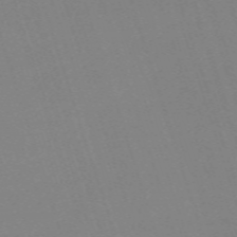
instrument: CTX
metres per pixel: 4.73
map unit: eHh
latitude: -62.5951
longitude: 50.3306
